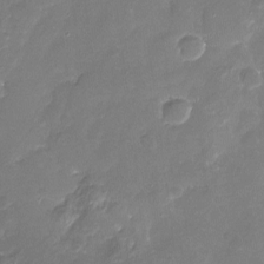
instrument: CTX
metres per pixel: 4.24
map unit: Nhu
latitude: -16.8975
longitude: -58.0822
